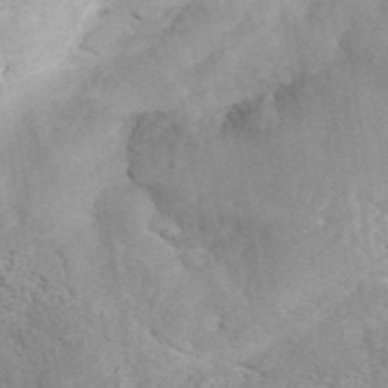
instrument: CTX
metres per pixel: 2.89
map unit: ANa
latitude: 41.7071
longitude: 52.0850
